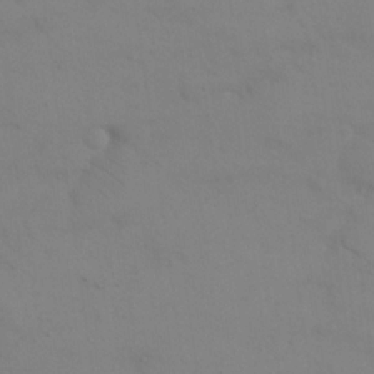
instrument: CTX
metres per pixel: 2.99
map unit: eHh
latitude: 18.2333
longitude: -67.0647
